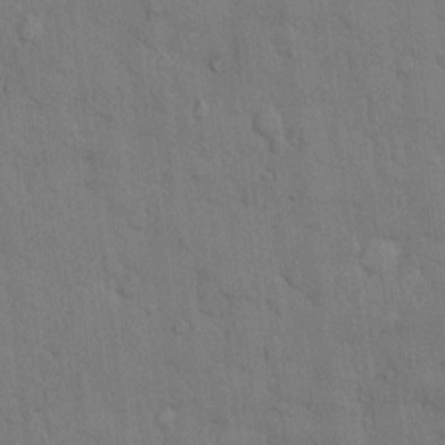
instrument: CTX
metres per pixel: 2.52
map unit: Hto
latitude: 9.4427
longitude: -61.3481
